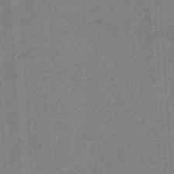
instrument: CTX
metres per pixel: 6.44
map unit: eHb
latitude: -46.2550
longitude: 83.6344
